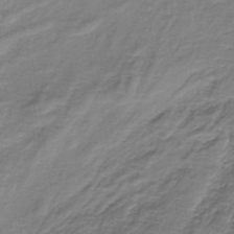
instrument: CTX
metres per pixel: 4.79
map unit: HNb
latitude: -35.5777
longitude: 57.9178
